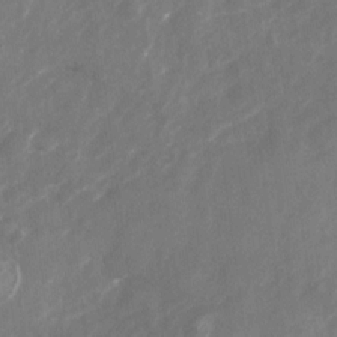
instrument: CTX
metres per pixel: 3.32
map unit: Nhu
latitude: -23.5588
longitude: -56.8191
